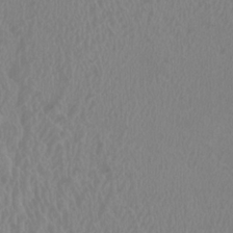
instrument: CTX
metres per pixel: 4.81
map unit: HNhu
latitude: 3.0080
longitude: -2.2522
